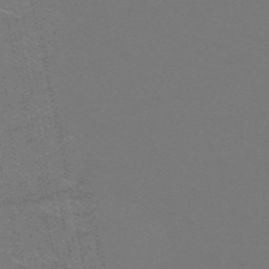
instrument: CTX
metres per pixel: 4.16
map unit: HNb
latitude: -51.8044
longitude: -43.9150
